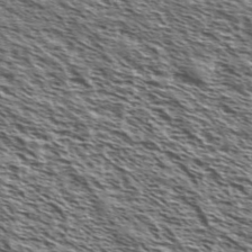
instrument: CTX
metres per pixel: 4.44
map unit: Ave
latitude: 37.7639
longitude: -110.8380
